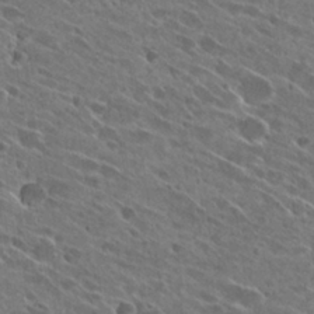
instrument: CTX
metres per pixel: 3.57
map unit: Hto
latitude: 27.6883
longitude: -44.9702
